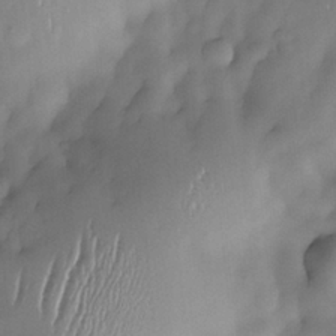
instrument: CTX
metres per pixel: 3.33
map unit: eHh
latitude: -22.6708
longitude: 15.9367
